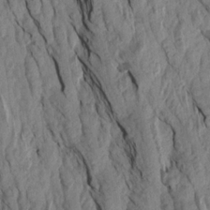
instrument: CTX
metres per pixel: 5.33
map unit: Aa
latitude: 18.9324
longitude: -146.8758
